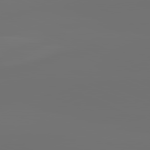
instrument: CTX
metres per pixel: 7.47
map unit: lApd
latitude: 82.1011
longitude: -154.3656
